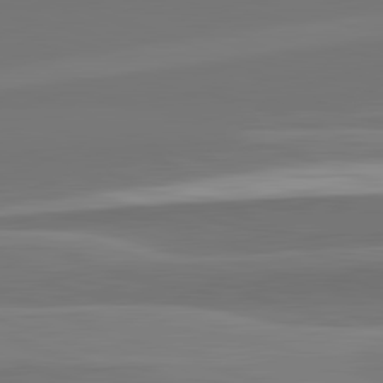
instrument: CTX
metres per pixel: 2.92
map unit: lApd
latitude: 82.5356
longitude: 152.8219
